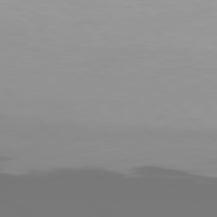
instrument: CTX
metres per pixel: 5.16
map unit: Hpe
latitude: 77.1403
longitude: -164.0255
